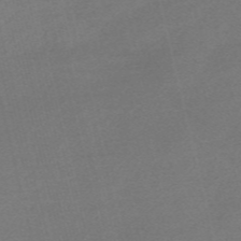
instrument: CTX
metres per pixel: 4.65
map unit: Nve
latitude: -56.7841
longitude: 61.8989
